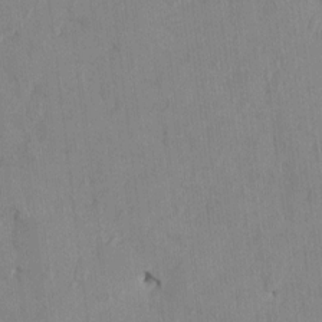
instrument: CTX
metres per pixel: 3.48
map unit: HNhu
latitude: 0.9136
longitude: -5.3671
